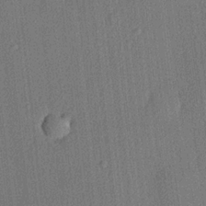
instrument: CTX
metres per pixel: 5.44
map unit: lHvf
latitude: 20.7247
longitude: 141.1431
